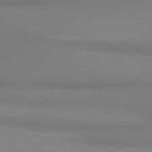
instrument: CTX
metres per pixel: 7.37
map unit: lApd
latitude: 81.1970
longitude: 163.0297
